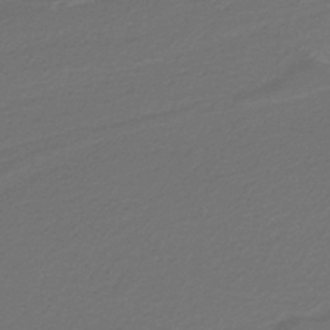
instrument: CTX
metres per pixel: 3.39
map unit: lHb
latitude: -38.8597
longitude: 55.2943
